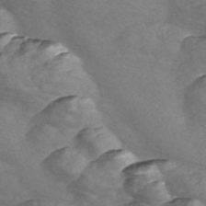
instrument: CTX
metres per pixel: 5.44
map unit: Nve
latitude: -57.2565
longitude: 57.9556
